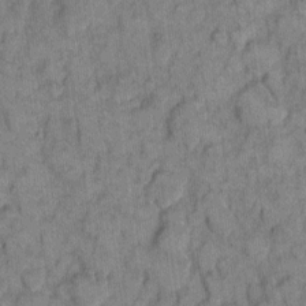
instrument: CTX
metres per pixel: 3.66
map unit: eHh
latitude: 8.1389
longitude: -63.6883
